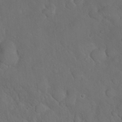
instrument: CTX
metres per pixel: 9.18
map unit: Nhu
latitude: 26.9703
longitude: -65.0836
